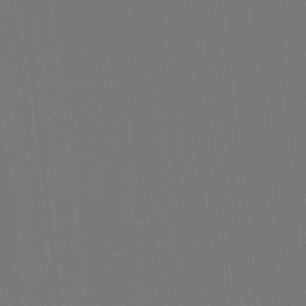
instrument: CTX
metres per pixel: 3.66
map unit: Hto
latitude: -7.7477
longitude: -50.3089
